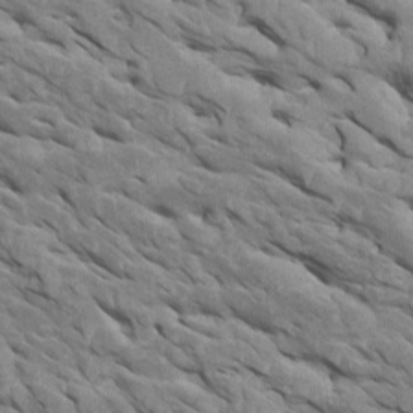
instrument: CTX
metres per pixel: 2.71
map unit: Htu
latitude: 1.1403
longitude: 145.7856
